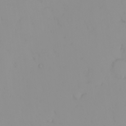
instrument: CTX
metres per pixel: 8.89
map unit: eHh
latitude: -1.0676
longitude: 19.6911
